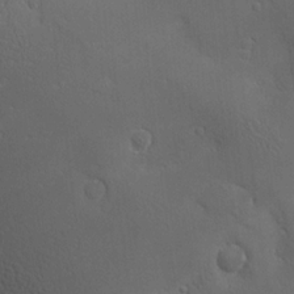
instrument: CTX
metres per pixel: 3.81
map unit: Nve
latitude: -8.8597
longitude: 174.0849
